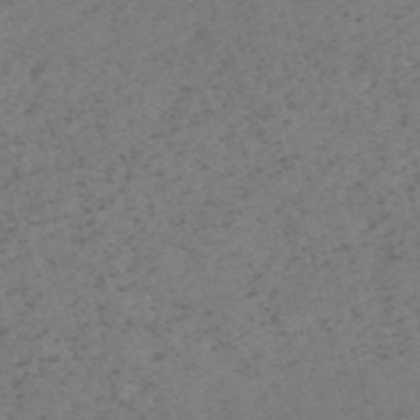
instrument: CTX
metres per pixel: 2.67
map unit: HNb
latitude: -55.1809
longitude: -47.7639
